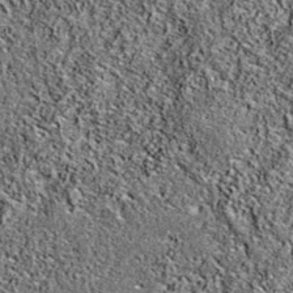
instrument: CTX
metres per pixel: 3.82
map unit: eAb
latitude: 37.2159
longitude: 106.5196
